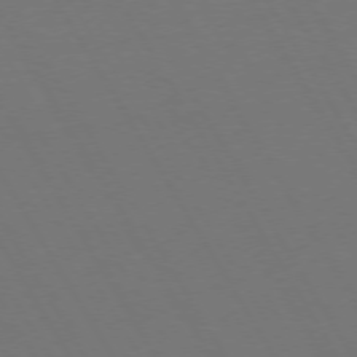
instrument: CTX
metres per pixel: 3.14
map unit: Hpe
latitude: 73.1215
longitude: -127.8772
